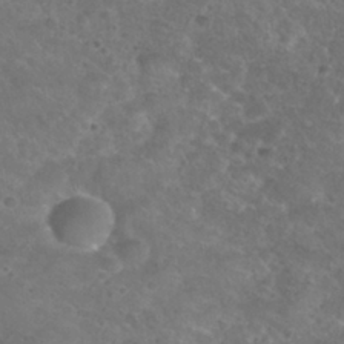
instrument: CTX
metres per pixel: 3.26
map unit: Nhu
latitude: 29.1781
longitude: -49.9339
